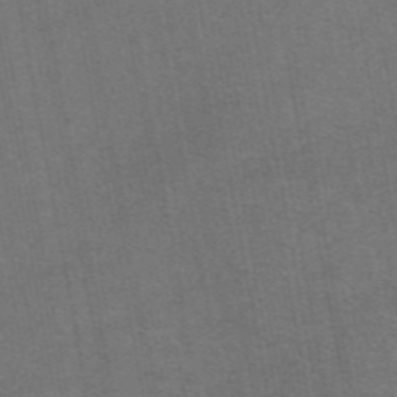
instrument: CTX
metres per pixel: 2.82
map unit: eAb
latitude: 47.6883
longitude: 105.6344
